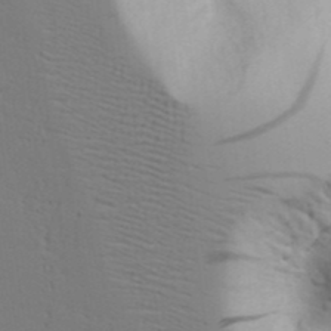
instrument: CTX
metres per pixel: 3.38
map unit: Aa
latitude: 18.4223
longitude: -125.8583
